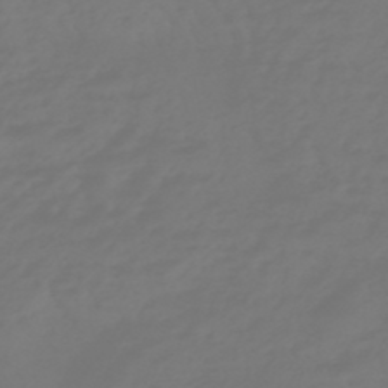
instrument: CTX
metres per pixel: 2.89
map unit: eHb
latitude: -47.1431
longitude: 81.4455
